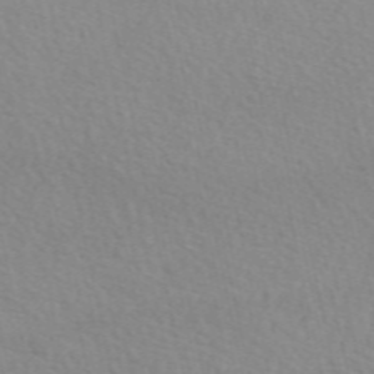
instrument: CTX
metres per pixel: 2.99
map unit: eAb
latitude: 51.1214
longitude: 107.2565
